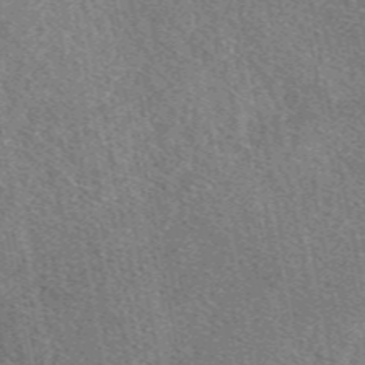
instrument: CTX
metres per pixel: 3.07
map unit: eAb
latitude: 48.0633
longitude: 119.8800
